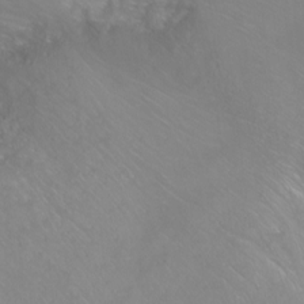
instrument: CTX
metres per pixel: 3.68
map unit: Ht
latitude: -14.9731
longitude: -43.0836
